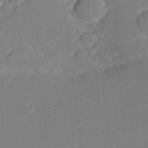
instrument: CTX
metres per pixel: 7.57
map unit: eHh
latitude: -2.3306
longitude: -82.9513
